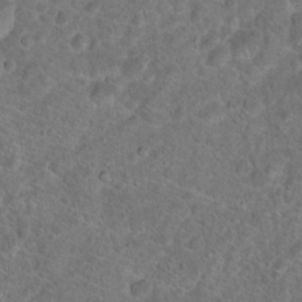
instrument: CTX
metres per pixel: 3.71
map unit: Hto
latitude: 18.0255
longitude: -41.0269
